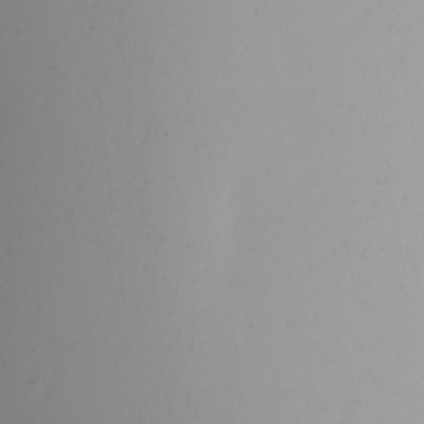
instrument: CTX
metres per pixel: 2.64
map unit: Nhu
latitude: -5.7666
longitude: -94.8947
